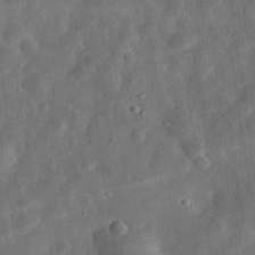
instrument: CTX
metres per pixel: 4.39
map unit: eHh
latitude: 32.2334
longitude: -75.1592
